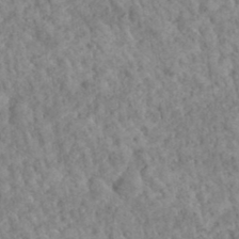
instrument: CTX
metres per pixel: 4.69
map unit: Hto
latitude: 35.8394
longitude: -50.8758
